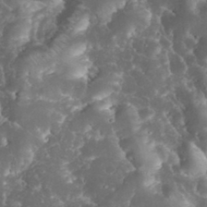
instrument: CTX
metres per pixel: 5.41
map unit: eHh
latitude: 34.6868
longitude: -64.4790
